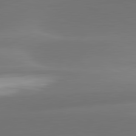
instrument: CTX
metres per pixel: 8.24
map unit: lApd
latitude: 81.6505
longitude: -160.1200
